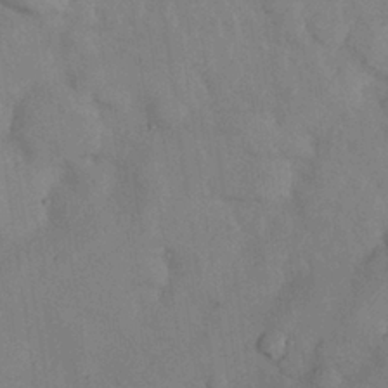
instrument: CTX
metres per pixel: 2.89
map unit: Nhu
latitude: 27.0836
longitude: -70.4790
